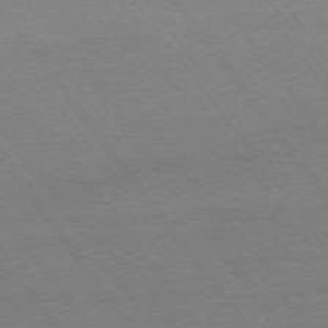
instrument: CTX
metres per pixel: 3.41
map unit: Ap
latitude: -74.7275
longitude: -82.6679
